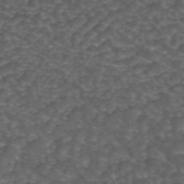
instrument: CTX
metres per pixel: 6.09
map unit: ANa
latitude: 44.6301
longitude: 25.6722
